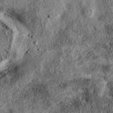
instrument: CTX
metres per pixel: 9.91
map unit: eAb
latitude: 38.3278
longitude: 106.8786
